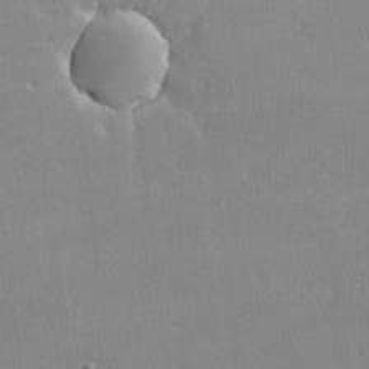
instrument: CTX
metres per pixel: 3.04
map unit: lHvf
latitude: -12.4629
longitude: -100.9514
